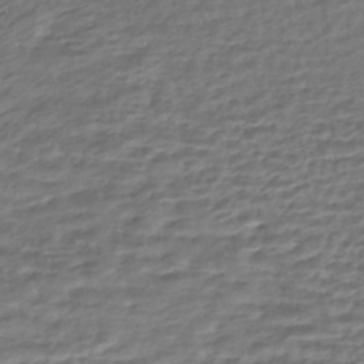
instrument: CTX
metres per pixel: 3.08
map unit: HNhu
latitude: -45.1809
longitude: 101.1053
